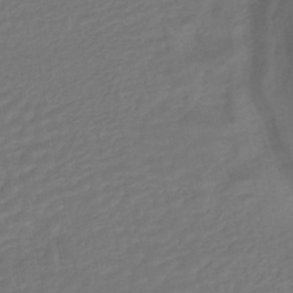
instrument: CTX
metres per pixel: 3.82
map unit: HNhu
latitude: -45.7100
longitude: 92.8786
